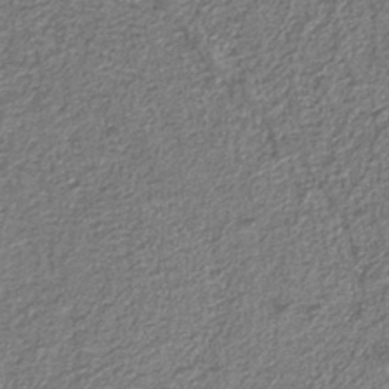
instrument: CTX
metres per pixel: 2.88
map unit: eAb
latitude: -39.2943
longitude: 51.5777
